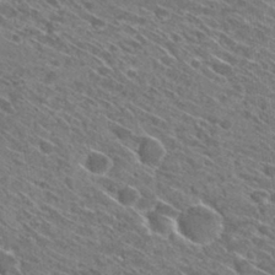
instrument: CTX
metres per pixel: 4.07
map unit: Hto
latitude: 30.1389
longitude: -45.5371
